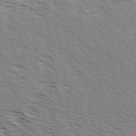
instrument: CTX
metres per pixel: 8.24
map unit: Ave
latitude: 15.3293
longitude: -103.0647
